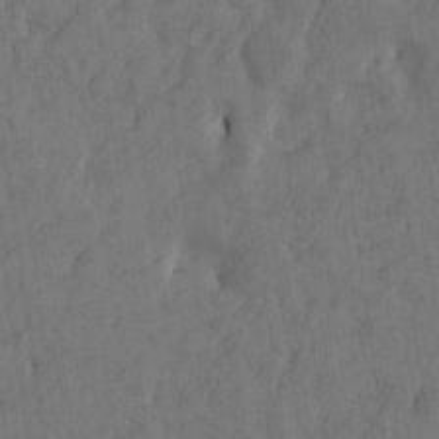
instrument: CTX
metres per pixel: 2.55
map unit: Htu
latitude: -4.9919
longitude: -177.3292
